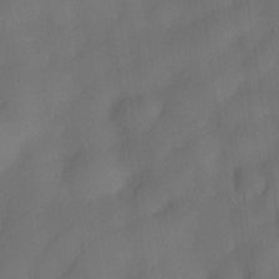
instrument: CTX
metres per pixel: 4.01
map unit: Nve
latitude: -27.5210
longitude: -148.2145
